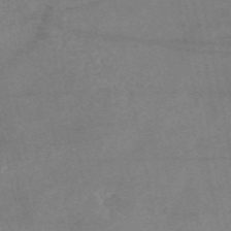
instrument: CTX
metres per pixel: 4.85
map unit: eAb
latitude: 47.8017
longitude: 120.0661
